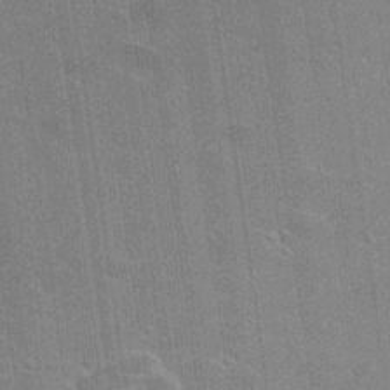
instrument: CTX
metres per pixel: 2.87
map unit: Hto
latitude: 26.0255
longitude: -43.4615
